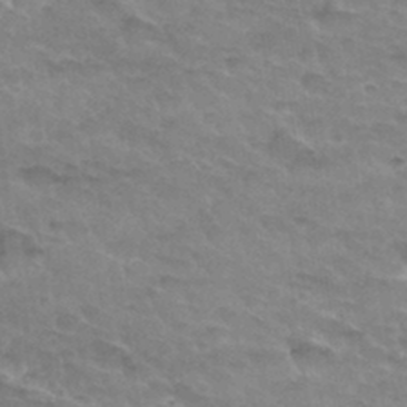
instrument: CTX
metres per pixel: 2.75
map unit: Hto
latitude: 33.8205
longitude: -46.8191
